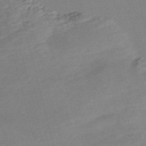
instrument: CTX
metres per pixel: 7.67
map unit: Nve
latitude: -58.7463
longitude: 58.1038
